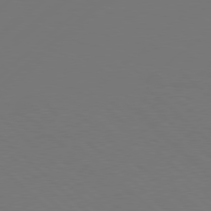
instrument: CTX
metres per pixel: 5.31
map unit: Hpe
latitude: 77.6694
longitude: -126.4979
